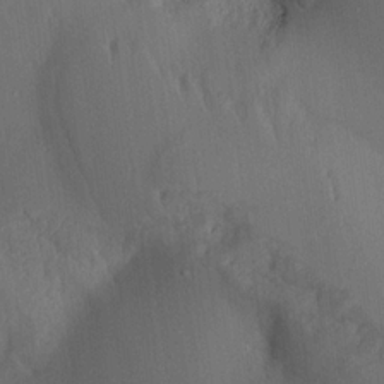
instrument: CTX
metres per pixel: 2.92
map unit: Aa
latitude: 15.0648
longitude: -147.8773
